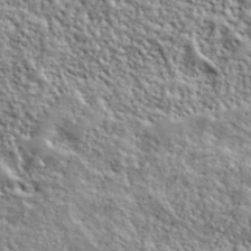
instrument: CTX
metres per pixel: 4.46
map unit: lHvf
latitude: 39.2537
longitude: -90.5168
